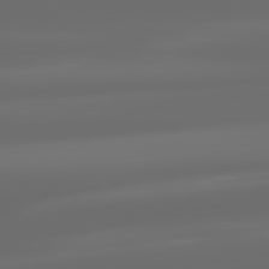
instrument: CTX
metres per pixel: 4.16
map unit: lApd
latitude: 81.2159
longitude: -144.0822
